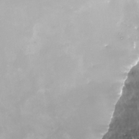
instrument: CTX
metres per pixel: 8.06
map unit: Nhe
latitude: -33.2565
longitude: -88.8380
